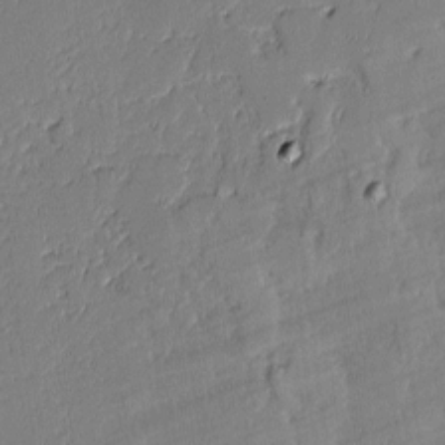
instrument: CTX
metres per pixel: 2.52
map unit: lAvf
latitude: -1.6533
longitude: -108.2144
